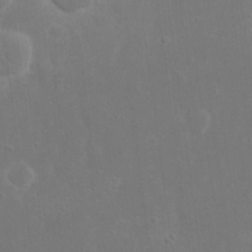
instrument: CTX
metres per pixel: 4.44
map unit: eHh
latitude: 16.6302
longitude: -72.5168
